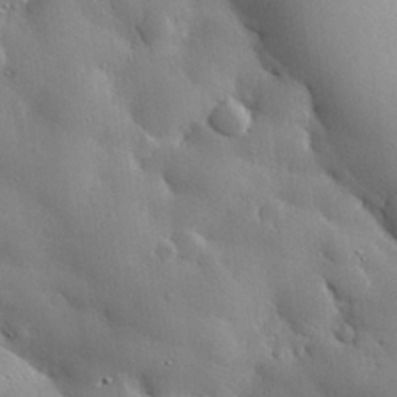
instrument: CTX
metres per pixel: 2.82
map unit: eHh
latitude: 30.3845
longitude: -81.1025
